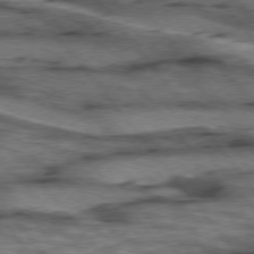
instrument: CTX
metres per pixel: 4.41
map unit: lApd
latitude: 75.4615
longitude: -48.9514
